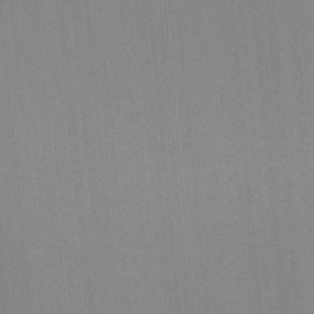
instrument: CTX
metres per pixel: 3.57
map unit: lHvf
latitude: -11.2187
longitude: -103.5938
